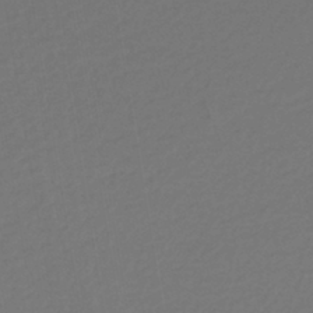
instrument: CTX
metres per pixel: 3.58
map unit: lHb
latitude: -43.1053
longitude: 72.3495
